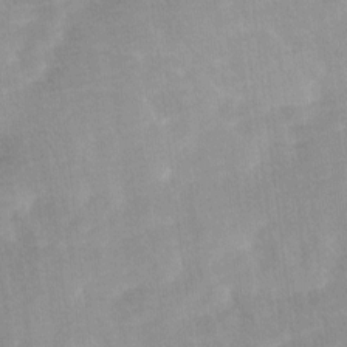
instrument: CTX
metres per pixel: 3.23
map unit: Ave
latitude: 11.1214
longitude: -106.8758
